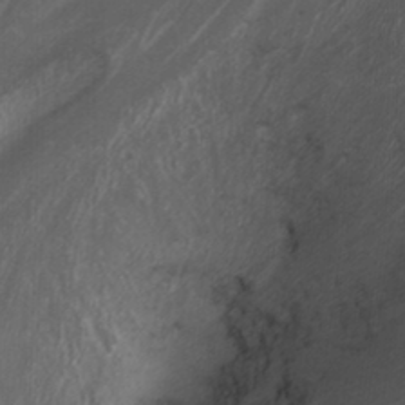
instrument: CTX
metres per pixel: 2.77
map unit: Nhu
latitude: -0.6897
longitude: -78.4412
